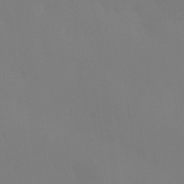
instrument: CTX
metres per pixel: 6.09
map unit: Htu
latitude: -15.1620
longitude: -47.4994
